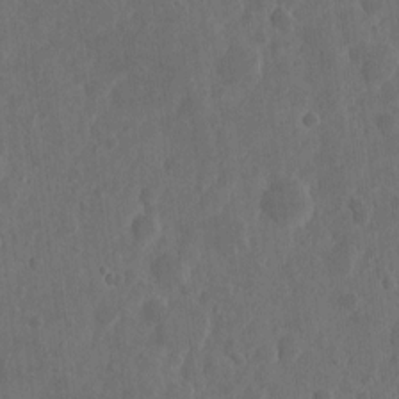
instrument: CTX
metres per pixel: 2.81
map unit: eHh
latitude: 7.3860
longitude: -73.1026
